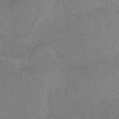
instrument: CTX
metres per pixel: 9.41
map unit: HNb
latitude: -33.0865
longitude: 63.3887
